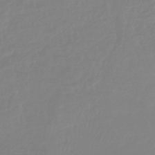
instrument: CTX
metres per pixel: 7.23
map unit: lHb
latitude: -44.2362
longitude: 75.3699
